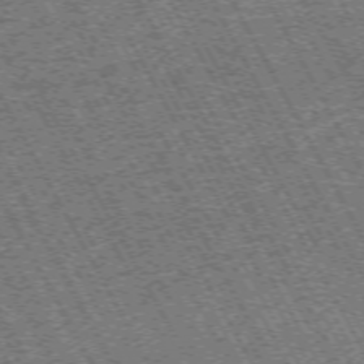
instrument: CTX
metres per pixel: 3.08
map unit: Hpe
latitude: -71.6722
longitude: 11.2943
